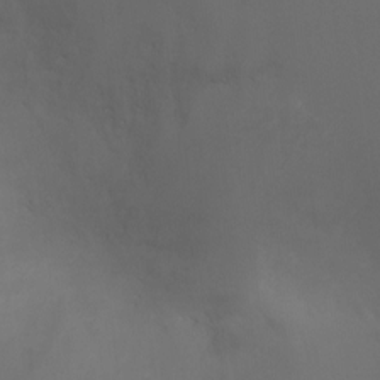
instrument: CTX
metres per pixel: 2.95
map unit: Ht
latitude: 0.8191
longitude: -20.8002
